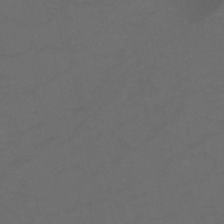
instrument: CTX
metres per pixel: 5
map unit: HNb
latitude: -46.7841
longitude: -35.4048
